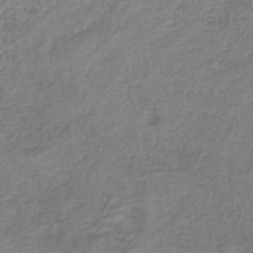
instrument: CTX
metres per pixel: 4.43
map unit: lHb
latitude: -41.3321
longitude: 53.7477
